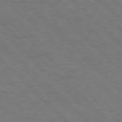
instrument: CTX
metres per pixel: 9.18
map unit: Hpe
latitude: 77.9150
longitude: -154.7813
